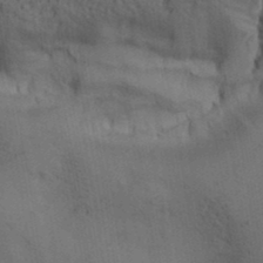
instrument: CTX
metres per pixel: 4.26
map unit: lAa
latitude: 12.1011
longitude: -108.4223
